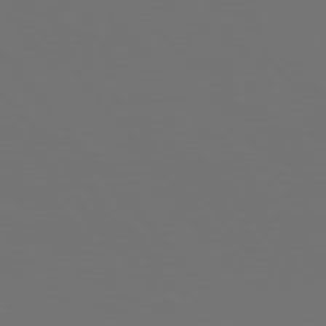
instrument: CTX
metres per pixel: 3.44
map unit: Hpe
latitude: 76.1389
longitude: -139.2726
